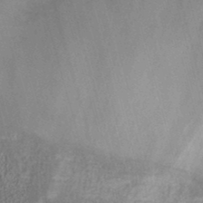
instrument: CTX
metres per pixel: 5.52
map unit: ANa
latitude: 36.6680
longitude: 17.8423
